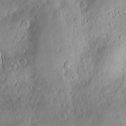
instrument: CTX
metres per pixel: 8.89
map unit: Nhu
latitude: -4.3495
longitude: -86.8758
